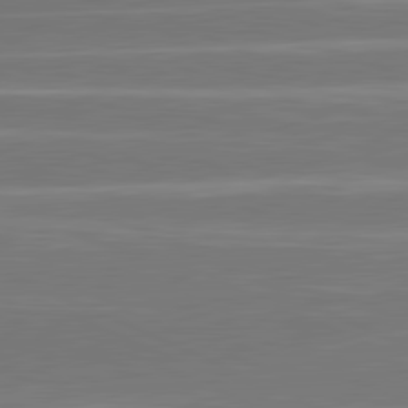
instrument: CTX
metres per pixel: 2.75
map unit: lApd
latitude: 81.3671
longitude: -131.1781
